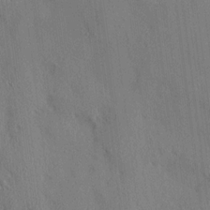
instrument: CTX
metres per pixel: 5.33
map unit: HNhu
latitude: 13.3104
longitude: 10.2740
